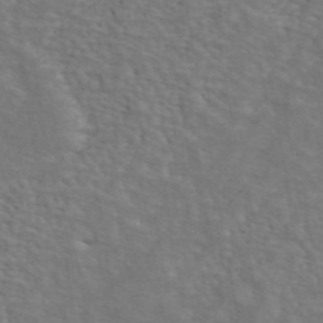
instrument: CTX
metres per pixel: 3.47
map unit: ANa
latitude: 44.9325
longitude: 38.1983
